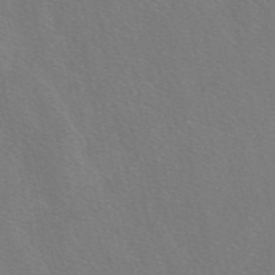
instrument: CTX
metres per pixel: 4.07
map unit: eAb
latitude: 49.8583
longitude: 118.3306
